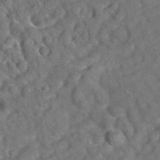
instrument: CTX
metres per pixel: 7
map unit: eAb
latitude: 35.1592
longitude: 111.9745
